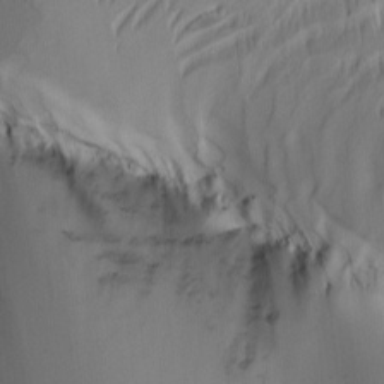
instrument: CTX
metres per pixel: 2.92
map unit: Nhu
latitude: -4.6707
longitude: -93.0647
